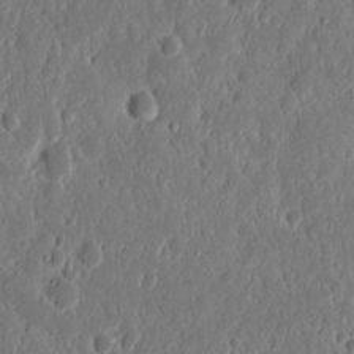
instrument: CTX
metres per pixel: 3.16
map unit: Nhu
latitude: 14.4223
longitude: -73.0081
